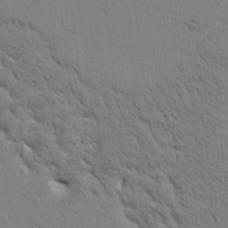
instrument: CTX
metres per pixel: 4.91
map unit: Htu
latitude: 0.8758
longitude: 173.9556
